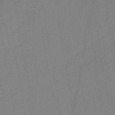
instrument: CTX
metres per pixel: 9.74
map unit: HNb
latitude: -46.0661
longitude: -39.7072
